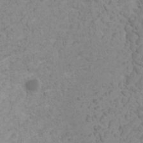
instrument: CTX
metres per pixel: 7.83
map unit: HNhu
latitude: 2.4223
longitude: -1.8583
